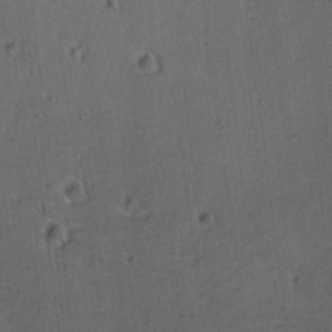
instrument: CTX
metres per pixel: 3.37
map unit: lAvf
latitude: -9.9178
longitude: -120.1956
